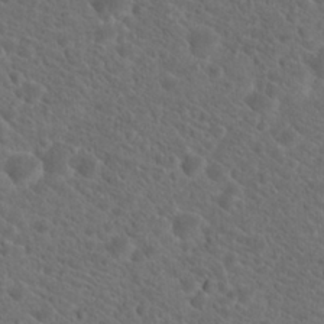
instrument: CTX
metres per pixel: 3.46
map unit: Hto
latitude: 19.8394
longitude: -38.4223
